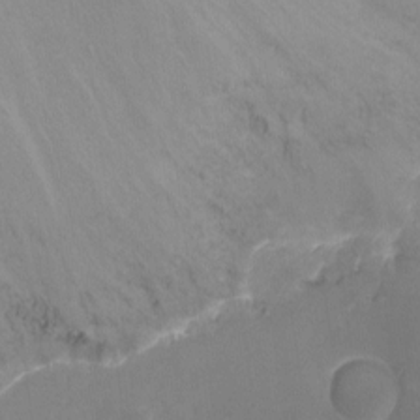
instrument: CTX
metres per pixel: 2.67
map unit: Nhu
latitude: -9.0486
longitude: -42.4979
